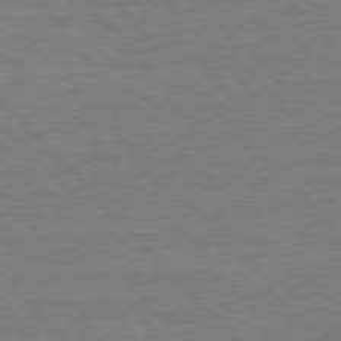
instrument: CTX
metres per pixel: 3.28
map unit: Ap
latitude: -77.4832
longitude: -95.7072
